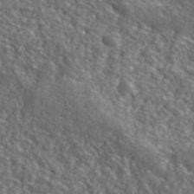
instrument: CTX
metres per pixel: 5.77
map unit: lHvf
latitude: 41.0458
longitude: -89.5938
